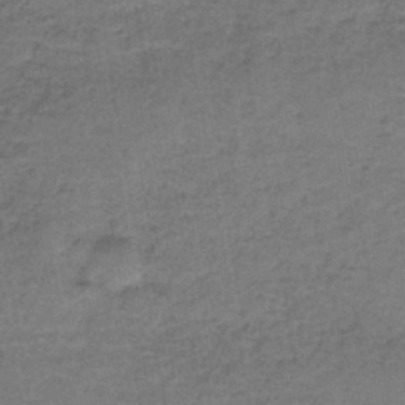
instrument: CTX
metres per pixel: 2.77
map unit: HNb
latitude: -37.3887
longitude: 51.9178
